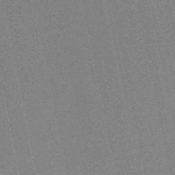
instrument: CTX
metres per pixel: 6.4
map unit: HNb
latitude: -52.8597
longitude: -47.8017
